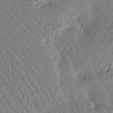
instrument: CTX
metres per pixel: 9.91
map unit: Htu
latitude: -1.5777
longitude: 176.1606
